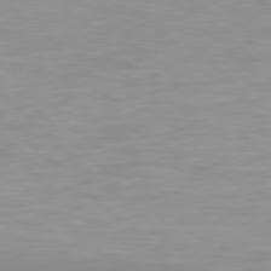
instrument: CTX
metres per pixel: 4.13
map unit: Hpe
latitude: 77.9150
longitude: -124.0444
